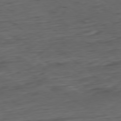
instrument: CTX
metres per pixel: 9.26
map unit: Ap
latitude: -78.6896
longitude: -92.7813
